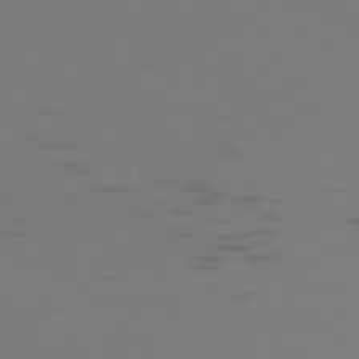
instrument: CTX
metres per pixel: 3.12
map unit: Ap
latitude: -76.7274
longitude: -67.8772
